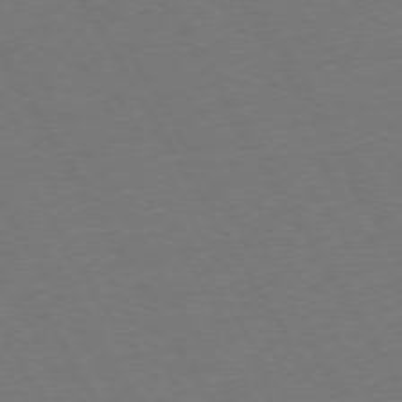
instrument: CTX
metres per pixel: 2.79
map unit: Hpe
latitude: 72.9703
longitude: -127.8772
